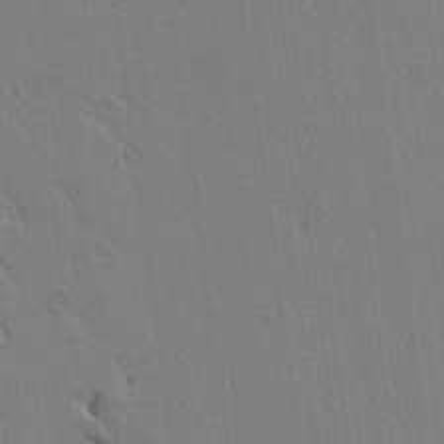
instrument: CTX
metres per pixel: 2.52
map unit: lAvf
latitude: 15.0270
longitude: -126.7435
